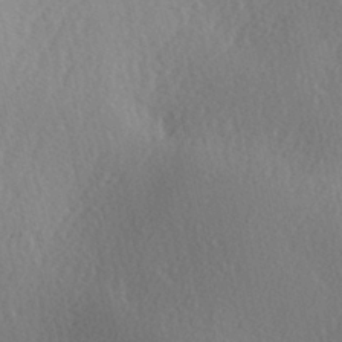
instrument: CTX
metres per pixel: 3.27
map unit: Ave
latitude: -7.3509
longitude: -123.5749
